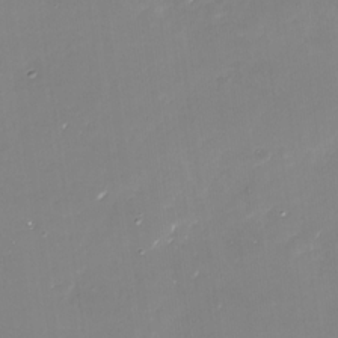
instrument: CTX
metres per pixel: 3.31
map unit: Nhu
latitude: -29.8800
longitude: -77.9717
